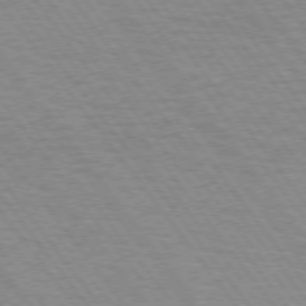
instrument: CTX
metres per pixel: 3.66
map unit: Hpe
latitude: 73.0648
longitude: -141.4993
